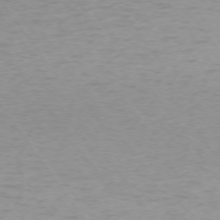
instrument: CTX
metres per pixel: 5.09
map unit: Ap
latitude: -74.4062
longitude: -79.7072
